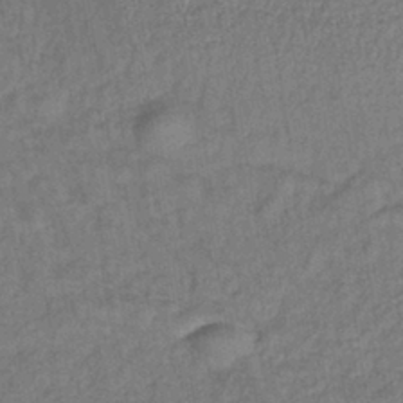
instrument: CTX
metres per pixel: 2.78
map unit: lHb
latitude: -38.3495
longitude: 62.5196
